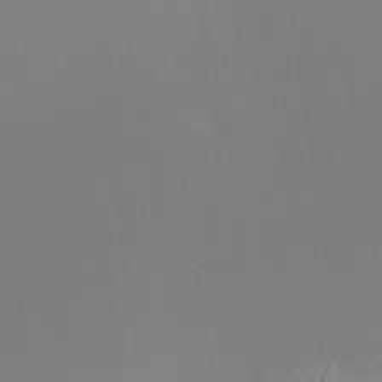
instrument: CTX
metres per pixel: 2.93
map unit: Nhu
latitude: -24.4251
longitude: -72.8758
